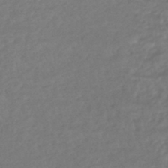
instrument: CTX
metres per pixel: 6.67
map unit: HNhu
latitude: -45.3699
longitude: 98.5763
